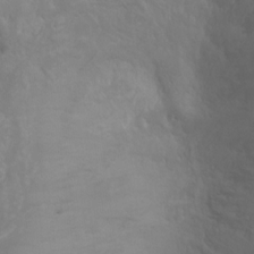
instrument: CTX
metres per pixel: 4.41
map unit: Ht
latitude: -1.4455
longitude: -19.3481
